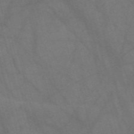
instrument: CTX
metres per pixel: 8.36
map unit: Nve
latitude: -58.2928
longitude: 63.7855
